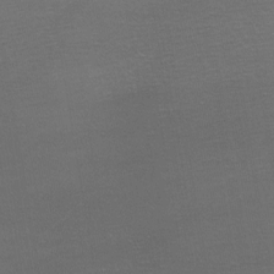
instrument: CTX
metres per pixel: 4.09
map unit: Ave
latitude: -6.8030
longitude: -122.9703
